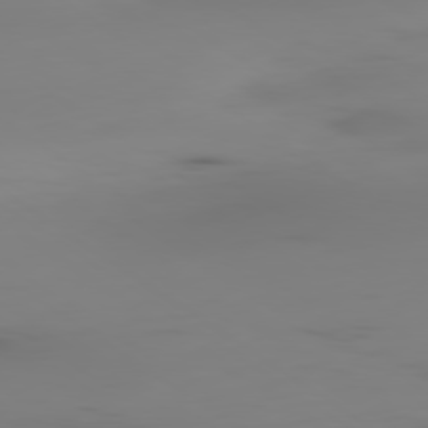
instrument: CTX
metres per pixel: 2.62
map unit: Ap
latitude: -80.0283
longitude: -59.7072
